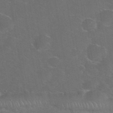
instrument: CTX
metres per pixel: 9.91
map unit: eHh
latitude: 37.8961
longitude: -65.5371
